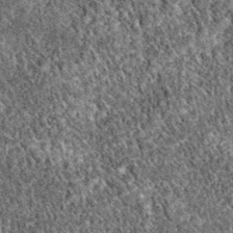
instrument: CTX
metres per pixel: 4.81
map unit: eAb
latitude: 38.4223
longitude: 111.2187
